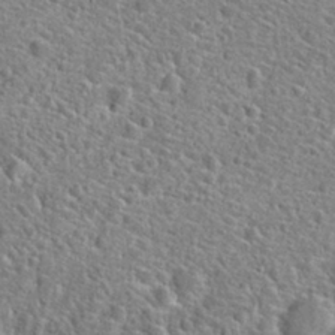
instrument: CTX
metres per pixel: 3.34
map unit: Hto
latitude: 24.0255
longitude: -48.2900
